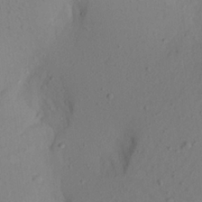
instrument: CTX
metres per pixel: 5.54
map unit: Aa
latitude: 21.9150
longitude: -145.0080
